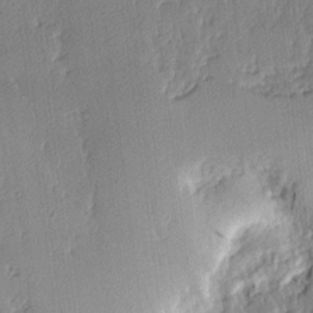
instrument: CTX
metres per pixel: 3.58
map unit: Hve
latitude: 2.7435
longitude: -121.5182
